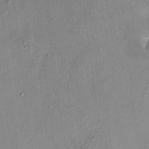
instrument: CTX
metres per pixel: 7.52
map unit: HNhu
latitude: 6.9703
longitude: 0.5952
